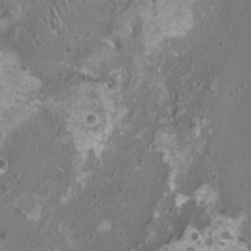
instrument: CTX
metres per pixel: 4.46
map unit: HNhu
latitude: 0.2522
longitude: 1.2376
